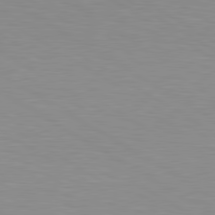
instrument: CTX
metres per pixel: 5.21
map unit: lApd
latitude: 80.1578
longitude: 130.6329
